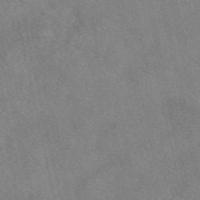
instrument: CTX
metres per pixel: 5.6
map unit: eAb
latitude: 48.4223
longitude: 112.6708
